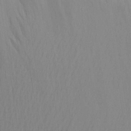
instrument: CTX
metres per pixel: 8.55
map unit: Aa
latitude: 24.6868
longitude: -145.4237
